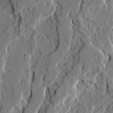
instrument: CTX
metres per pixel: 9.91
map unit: Ave
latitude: 21.1592
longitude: -129.3670
